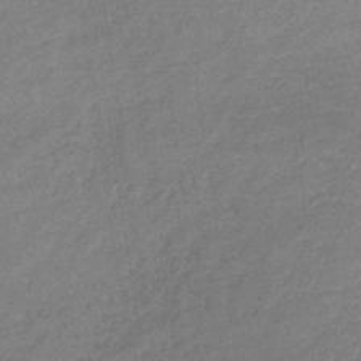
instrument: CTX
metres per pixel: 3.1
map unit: lHb
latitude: -35.8611
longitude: 68.7463
